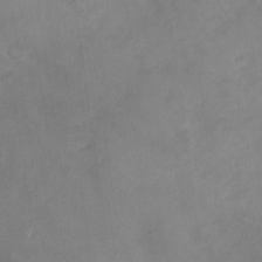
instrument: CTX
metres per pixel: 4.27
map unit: Nhu
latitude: -29.1620
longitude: -63.2348
